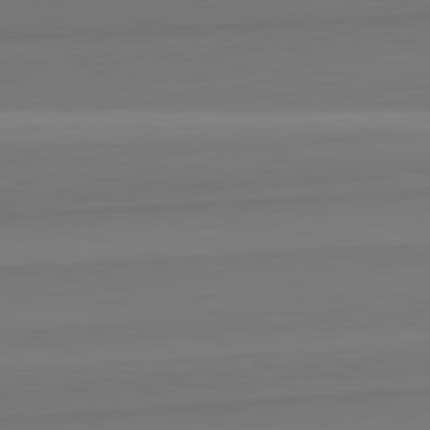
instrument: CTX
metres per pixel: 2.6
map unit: lApd
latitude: 82.5923
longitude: 168.9163
